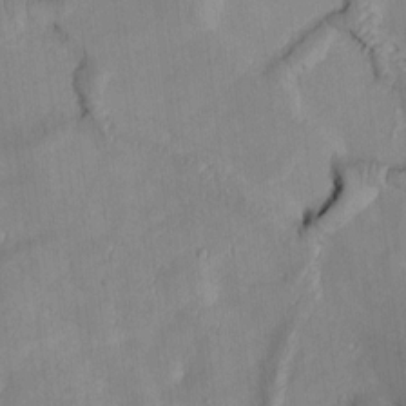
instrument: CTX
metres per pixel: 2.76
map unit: Htu
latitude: 2.3656
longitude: 148.8786
